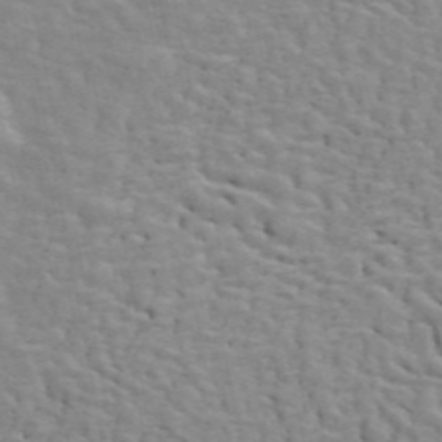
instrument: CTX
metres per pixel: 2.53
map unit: ANa
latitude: 47.4238
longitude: -82.9324
